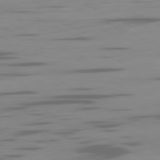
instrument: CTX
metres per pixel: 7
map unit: Ap
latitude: -81.1998
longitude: -61.8205
